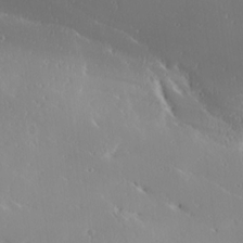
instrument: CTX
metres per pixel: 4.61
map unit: Ave
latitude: 17.9528
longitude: -137.8017
